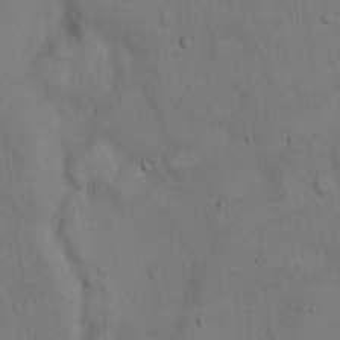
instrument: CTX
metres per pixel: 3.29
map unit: Hto
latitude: 14.5168
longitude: -59.7828
